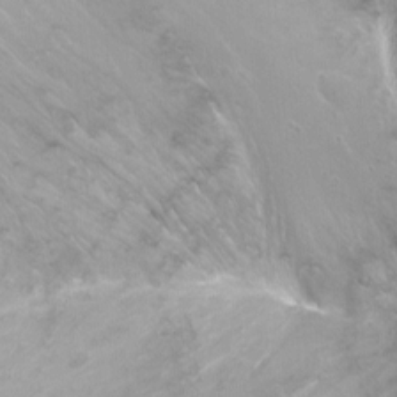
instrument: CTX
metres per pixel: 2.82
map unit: Nhu
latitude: -11.7289
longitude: -38.0633
